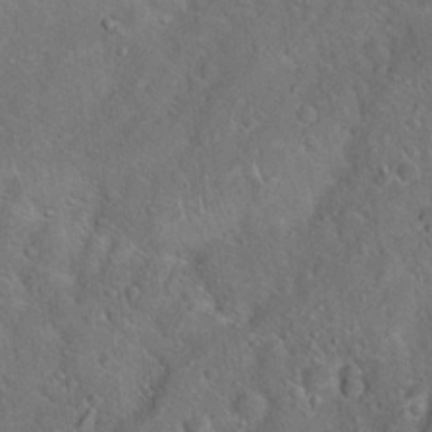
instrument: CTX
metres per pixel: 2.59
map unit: Hto
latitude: 19.0647
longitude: -50.8569
